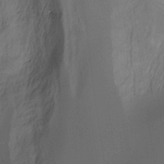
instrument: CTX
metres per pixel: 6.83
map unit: Hto
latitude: -7.5021
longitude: -50.4034
